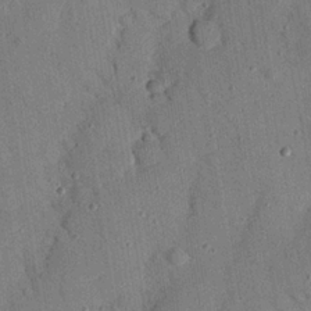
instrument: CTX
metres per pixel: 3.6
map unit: Nhu
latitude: 24.6112
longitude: -73.3104
